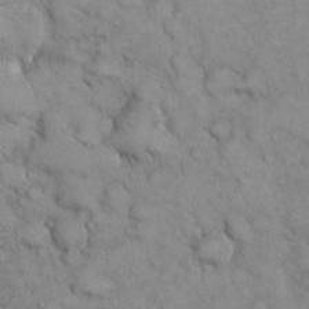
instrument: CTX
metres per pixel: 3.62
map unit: eHh
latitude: 21.8206
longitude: -59.1403
